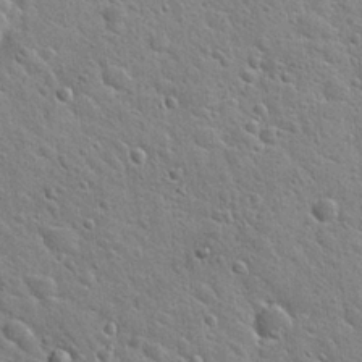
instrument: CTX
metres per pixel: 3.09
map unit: Hto
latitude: 22.4034
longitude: -51.0080
